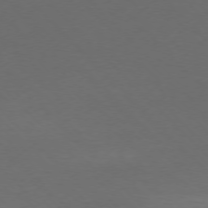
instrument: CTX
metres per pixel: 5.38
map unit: Ap
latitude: -76.9353
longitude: -71.1214
